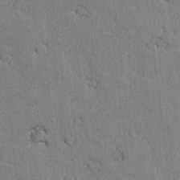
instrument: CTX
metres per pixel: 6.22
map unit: lAvf
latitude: -6.2361
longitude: -114.4412
